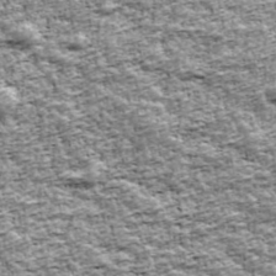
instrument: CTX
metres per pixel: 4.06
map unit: Ave
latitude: 42.5168
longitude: -111.8395
